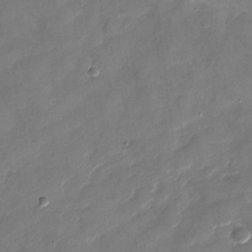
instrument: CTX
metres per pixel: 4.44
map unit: Nhu
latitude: -28.7652
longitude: -73.7450
